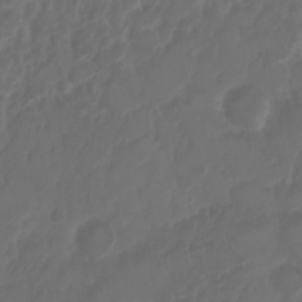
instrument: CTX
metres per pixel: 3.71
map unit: Nhu
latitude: 25.4237
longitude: -62.2901
